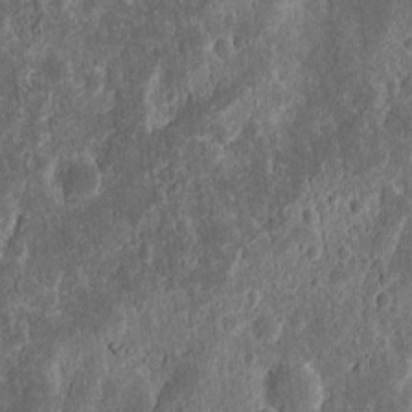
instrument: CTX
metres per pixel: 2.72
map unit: Nhu
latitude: 13.4616
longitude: -73.9151
